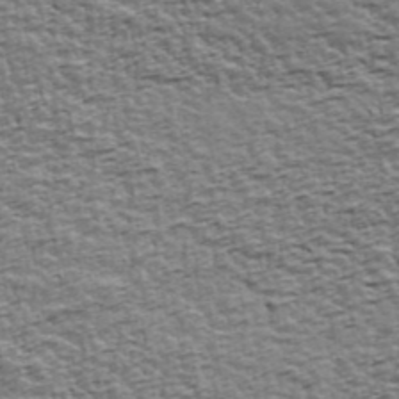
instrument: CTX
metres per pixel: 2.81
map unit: Ave
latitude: 42.8380
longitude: -112.7435
